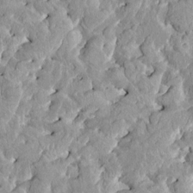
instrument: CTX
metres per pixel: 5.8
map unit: HNhu
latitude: 2.4979
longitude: 8.4251
